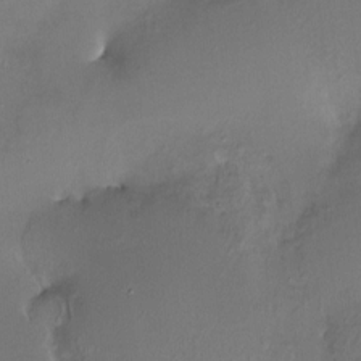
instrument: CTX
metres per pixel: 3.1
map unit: HNhu
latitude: 5.2537
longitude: 9.1431
